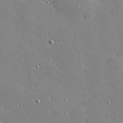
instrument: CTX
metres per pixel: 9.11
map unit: Hve
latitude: 26.0633
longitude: -92.9324
